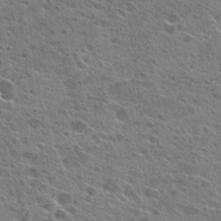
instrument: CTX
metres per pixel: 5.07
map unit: Hto
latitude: 25.7827
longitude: -44.4601
